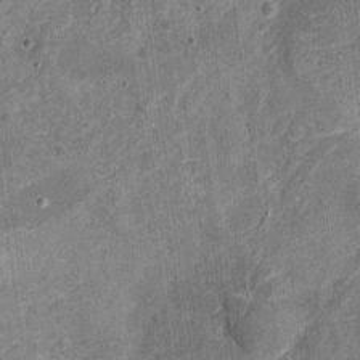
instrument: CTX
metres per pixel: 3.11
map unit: Nhu
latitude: -18.5007
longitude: -56.4034
